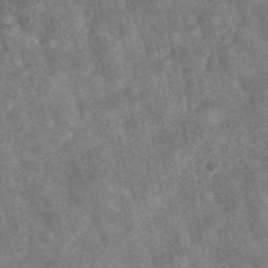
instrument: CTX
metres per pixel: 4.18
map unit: eAb
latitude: 35.6127
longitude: 115.9745
